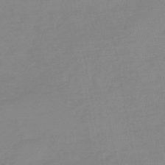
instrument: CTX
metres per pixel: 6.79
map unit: HNb
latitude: -49.7289
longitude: -38.6868
